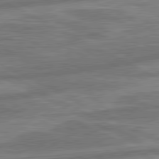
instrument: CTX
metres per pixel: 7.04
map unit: lApd
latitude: 80.8380
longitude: -167.0269
